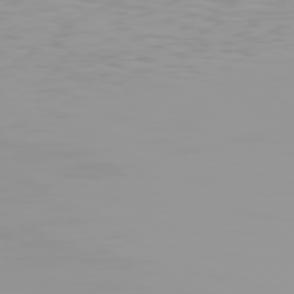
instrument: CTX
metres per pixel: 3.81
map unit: Hpe
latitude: 77.5182
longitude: -140.5545
